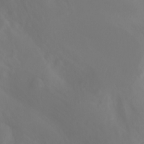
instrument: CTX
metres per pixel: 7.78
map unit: Ht
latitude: -3.7855
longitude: -62.1767
